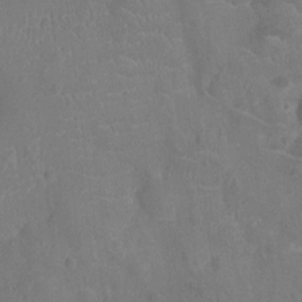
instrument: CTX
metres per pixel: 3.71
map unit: Ht
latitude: -9.6911
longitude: -21.5182
